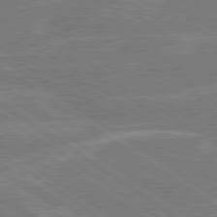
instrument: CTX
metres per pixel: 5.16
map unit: Hpe
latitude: 79.1026
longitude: -130.7625
